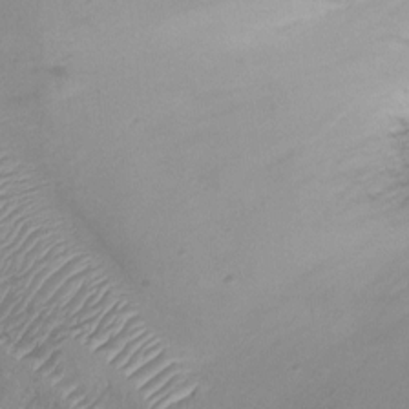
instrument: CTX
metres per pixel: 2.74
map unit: Ht
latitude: -8.7463
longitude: -21.1970
